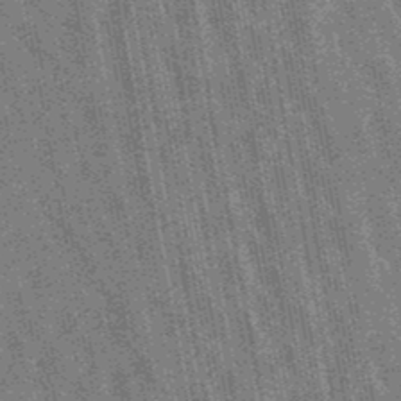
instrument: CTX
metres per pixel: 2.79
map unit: lHb
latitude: -48.4818
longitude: 73.8233
